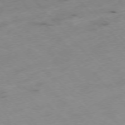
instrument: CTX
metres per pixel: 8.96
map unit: Ap
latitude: -76.9542
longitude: -60.5734
